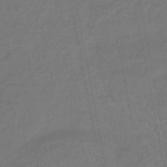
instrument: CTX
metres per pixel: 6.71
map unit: eHb
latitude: -46.3495
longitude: 87.6533
